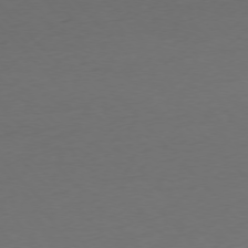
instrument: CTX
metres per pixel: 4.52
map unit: Ap
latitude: -76.8030
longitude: -71.7072
